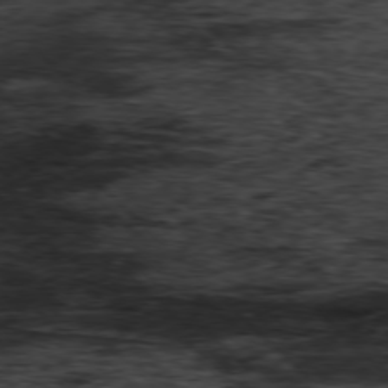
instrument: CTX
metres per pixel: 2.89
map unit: Hpe
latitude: -77.5021
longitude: 13.1053
